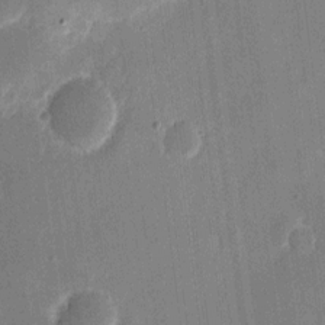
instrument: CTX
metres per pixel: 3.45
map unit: eHh
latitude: 10.7813
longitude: -70.1956
